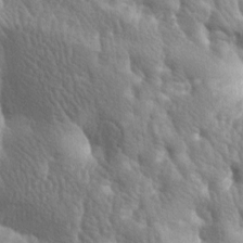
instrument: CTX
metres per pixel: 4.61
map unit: lAa
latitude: -6.5385
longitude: -125.4615
